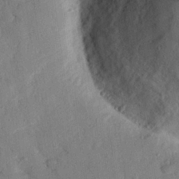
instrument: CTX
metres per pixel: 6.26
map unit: eHh
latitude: 25.9528
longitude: -78.8569
